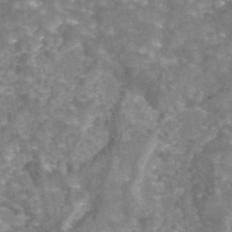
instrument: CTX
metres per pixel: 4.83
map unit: eAb
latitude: 44.1955
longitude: 106.8408
